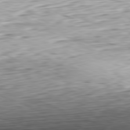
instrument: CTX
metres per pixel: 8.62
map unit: Ap
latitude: -81.8234
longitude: -70.8002
